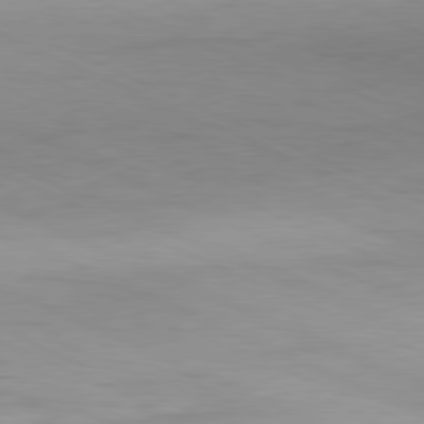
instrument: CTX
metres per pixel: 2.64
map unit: Ap
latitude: -81.6344
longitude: -81.9528
